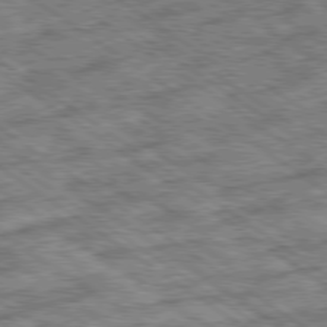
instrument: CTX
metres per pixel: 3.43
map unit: Ap
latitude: -79.8800
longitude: -50.5923
